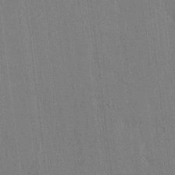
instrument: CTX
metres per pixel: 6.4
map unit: HNhu
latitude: 4.1200
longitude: -6.4223
